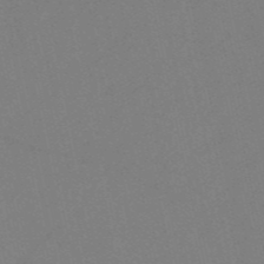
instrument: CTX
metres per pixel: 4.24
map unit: HNb
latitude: -53.6721
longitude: -42.4034
